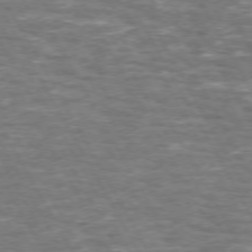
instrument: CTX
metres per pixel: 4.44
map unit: Hpe
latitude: 72.2523
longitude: -123.7072
